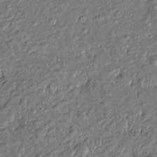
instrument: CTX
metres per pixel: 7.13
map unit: Htu
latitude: -7.1809
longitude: 176.8408
